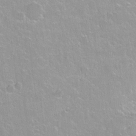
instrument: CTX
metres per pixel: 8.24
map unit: Hto
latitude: 2.4790
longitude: -32.6302
